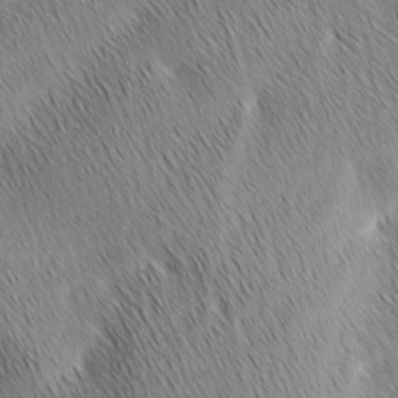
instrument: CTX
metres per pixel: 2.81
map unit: Ave
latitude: 1.5749
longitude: -114.7435
